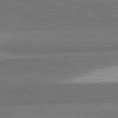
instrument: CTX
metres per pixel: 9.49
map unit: lApd
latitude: 82.1388
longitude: 152.1983
